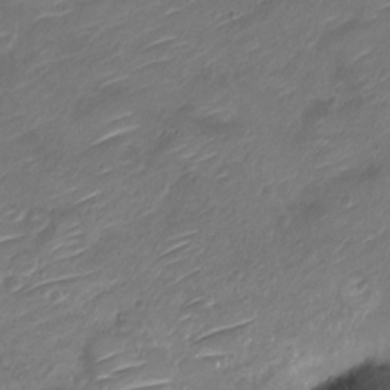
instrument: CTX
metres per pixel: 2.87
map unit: Nve
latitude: -18.2739
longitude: 107.3321
